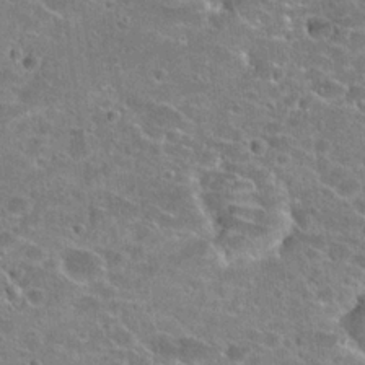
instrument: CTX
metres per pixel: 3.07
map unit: Hto
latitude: 22.8380
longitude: -43.3671
